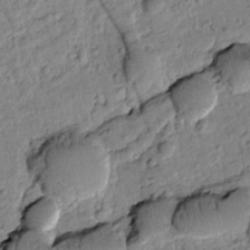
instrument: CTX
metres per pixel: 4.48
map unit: Htu
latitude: -2.0283
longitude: 173.4076
